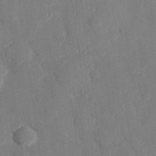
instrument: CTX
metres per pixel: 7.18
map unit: eHh
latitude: 27.9717
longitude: -80.6868
